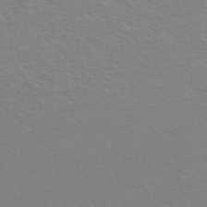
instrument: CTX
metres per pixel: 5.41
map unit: ANa
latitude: 44.4979
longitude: 27.4643
